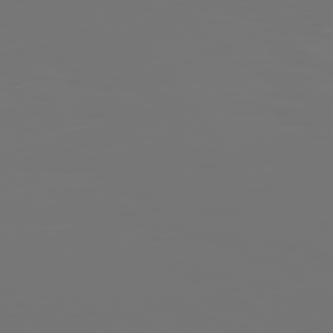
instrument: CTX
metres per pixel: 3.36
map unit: Hpe
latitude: 76.1766
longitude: -134.3656
